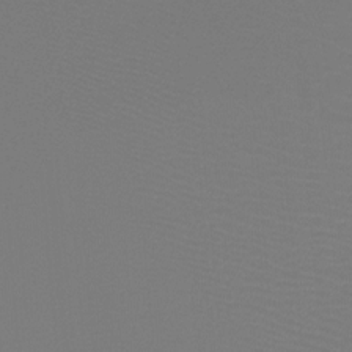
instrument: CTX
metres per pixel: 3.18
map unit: Htu
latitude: -13.5021
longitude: -46.8569
